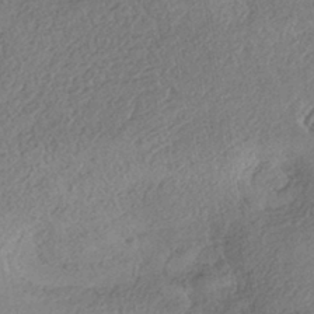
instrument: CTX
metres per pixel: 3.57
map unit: eHh
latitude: -42.3306
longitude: 120.9919
